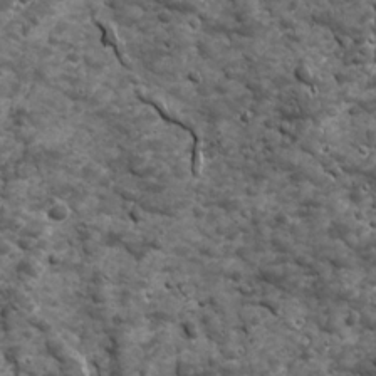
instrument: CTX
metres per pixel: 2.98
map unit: Ave
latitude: 16.6679
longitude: -133.0081
